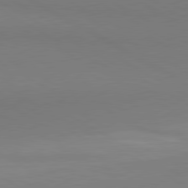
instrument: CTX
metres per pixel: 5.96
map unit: lApd
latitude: 80.8380
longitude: 147.0297
